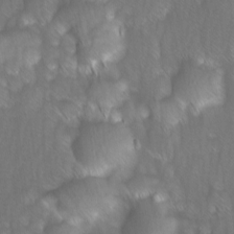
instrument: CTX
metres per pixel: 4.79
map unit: Ave
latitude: 8.9703
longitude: -105.1781
